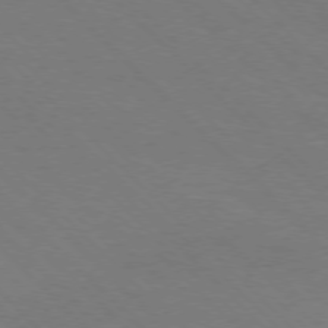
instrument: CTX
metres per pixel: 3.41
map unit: Ap
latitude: -77.5966
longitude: -69.3860
